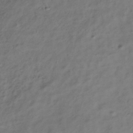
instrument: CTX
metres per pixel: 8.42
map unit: Hve
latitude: -33.4455
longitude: 89.1053
